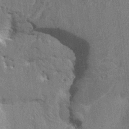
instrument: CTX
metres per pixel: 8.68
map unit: HNhu
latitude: 8.2523
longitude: -5.6883
